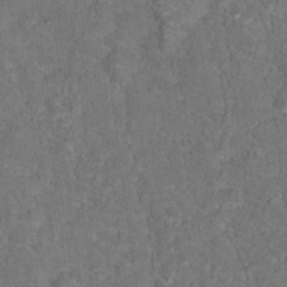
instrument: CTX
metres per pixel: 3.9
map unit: Hto
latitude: 17.1403
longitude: -37.8961
